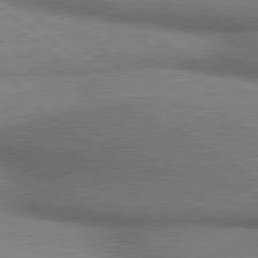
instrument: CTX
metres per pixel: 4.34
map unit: lApd
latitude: 80.2711
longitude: 165.4266
